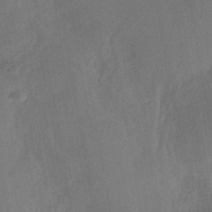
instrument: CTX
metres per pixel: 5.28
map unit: HNhu
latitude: -43.4832
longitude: 91.8801
